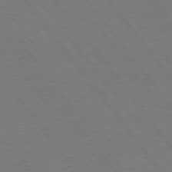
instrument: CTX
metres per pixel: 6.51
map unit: Hpe
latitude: 74.8758
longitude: -137.8773
